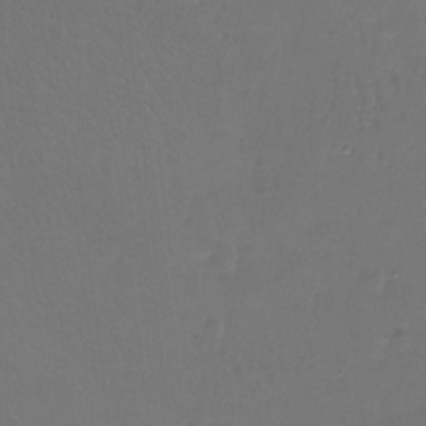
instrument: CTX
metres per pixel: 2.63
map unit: Hto
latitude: -12.0283
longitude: -39.9339
